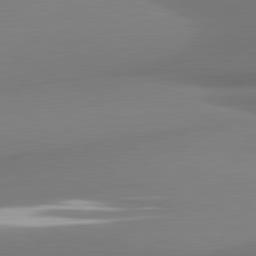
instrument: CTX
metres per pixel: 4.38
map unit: lApd
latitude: 81.1403
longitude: 177.2943
